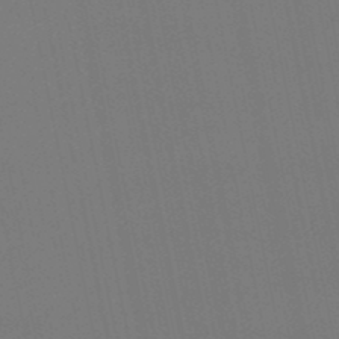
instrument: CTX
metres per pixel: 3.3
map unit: eHb
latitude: -50.3117
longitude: 75.9745
